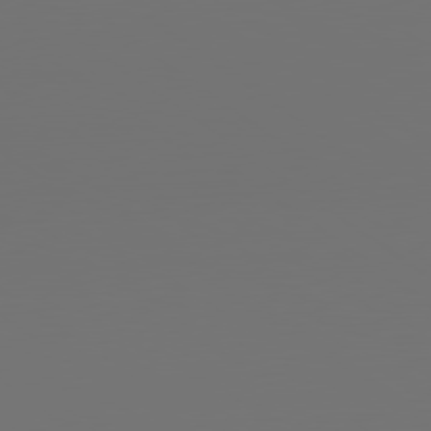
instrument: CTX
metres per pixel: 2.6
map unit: lApd
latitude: 79.7828
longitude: 165.2943
